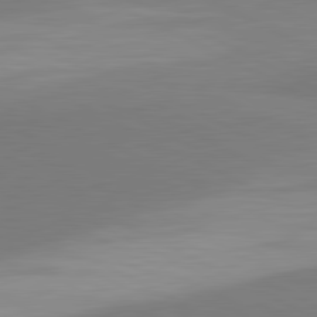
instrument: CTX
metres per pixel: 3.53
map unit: lApd
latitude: 81.5182
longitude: 158.4062
